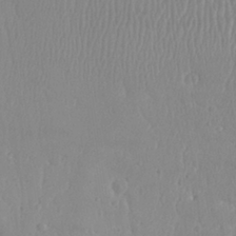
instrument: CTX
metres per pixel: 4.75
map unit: Aa
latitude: 30.9325
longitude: -141.2348
